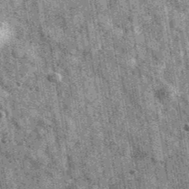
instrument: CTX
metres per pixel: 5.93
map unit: Ave
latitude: 40.4979
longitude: -106.6868
